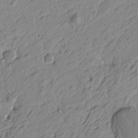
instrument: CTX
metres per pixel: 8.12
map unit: Htu
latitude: -4.5951
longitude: -179.4994
